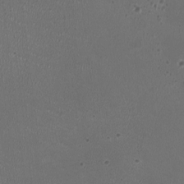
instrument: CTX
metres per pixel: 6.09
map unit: HNhu
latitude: -2.8596
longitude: -2.8569
